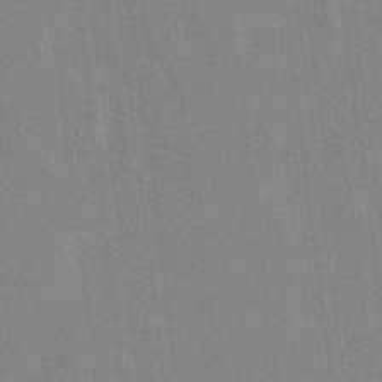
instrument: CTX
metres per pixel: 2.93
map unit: lAvf
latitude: 7.8205
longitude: 166.5952
